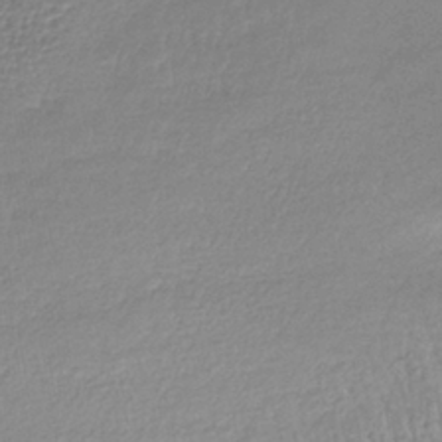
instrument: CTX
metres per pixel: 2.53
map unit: lHb
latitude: -40.0661
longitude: 70.3306
